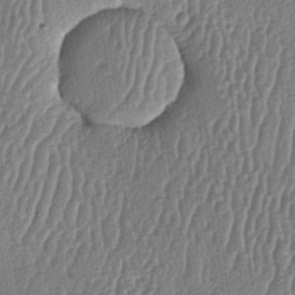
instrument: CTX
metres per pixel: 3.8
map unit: lAa
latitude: -8.0283
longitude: -129.5182
